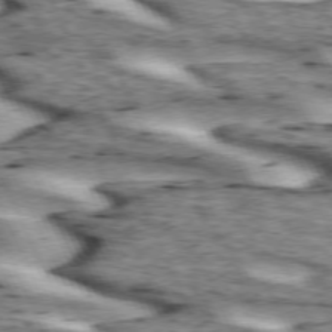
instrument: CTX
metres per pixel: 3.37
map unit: lApd
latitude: 73.1593
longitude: -54.3089
